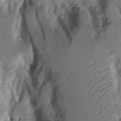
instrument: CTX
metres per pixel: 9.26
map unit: Aa
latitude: 9.4615
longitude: -127.1025
